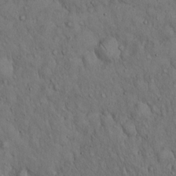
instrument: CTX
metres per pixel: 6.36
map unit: Hto
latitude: 15.4238
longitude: -57.9150
